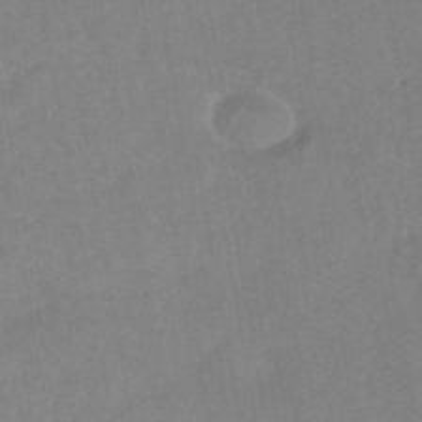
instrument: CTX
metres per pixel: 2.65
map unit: HNhu
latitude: -44.9542
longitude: 92.1795
